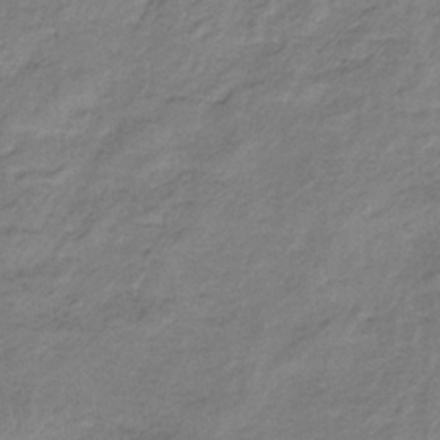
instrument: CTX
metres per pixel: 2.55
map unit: HNb
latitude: -33.9367
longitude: 58.4251
